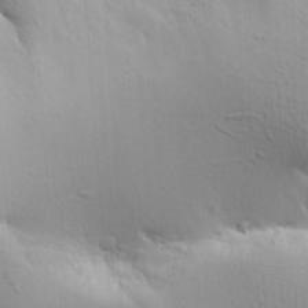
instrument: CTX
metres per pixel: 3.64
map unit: lAvf
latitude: 17.3860
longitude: -126.1956
